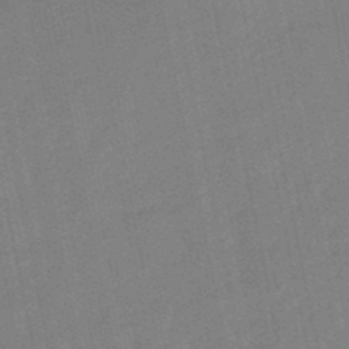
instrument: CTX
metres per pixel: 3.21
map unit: lHb
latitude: -49.5588
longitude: 80.5007
